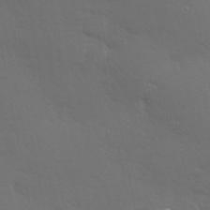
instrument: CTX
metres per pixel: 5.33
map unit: Hve
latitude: 24.6301
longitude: -97.9906
